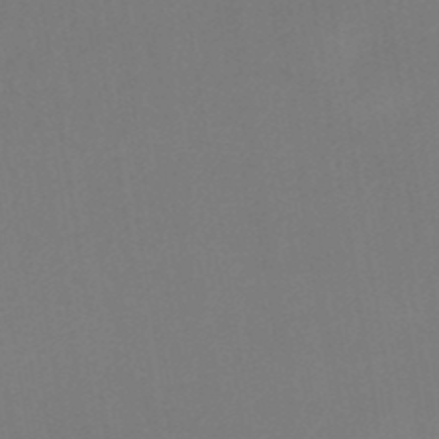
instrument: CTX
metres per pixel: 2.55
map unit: eHb
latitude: -49.7289
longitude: 67.7666
